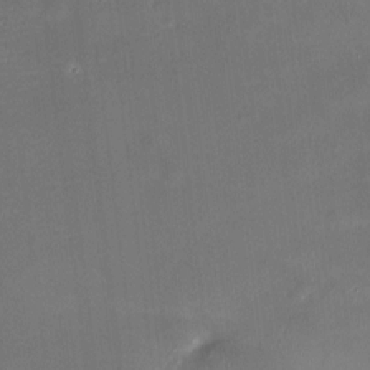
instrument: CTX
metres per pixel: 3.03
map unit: HNhu
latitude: 6.6301
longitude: 9.1053
